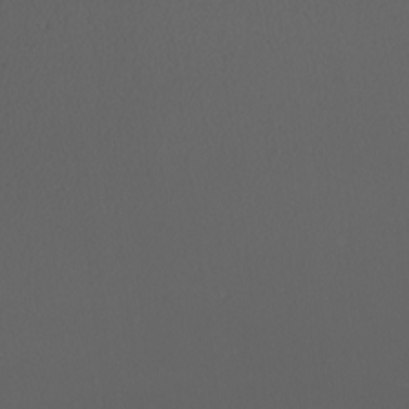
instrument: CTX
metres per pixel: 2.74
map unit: Nhu
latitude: -7.8611
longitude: -94.6113
